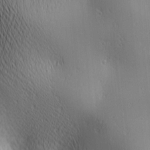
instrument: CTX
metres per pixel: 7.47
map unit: lAa
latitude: 1.8961
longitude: -115.6127
